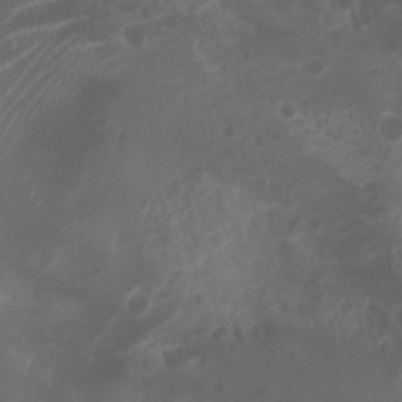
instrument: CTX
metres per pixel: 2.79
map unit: Nhu
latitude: -5.1620
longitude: -79.8584
